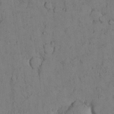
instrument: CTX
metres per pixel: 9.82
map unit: Nhu
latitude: 28.5923
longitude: -71.8583
